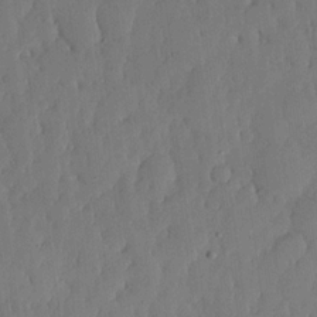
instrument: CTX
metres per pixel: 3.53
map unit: lHvf
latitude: 17.8772
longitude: -115.3859
